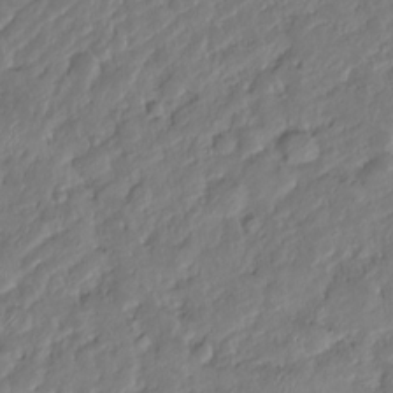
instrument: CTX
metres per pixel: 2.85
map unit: HNhu
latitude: -24.7085
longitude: 51.0864
